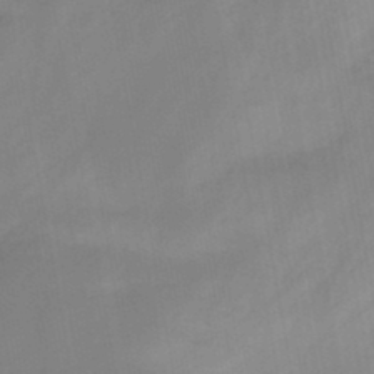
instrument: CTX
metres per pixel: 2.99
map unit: HNb
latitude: -45.5588
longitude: -38.6490
